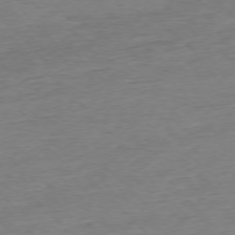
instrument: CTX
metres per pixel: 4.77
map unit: Ap
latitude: -77.1242
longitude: -98.1199
